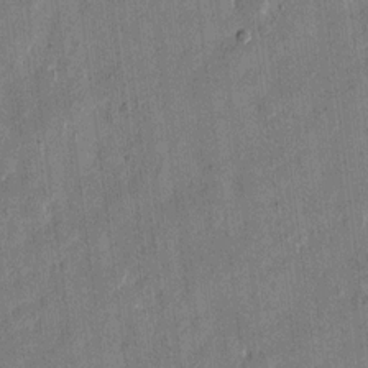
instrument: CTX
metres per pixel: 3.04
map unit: eHh
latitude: 12.9136
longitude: -68.5357
